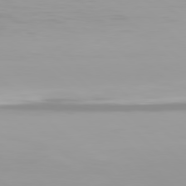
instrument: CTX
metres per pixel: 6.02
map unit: Hpe
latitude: 77.6127
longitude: -173.0269
